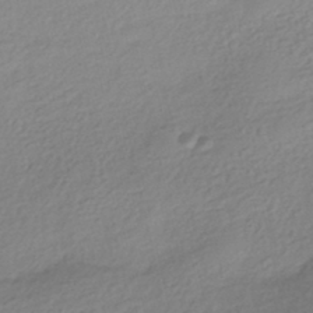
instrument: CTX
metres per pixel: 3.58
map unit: HNhu
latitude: -40.9353
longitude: 94.4251
